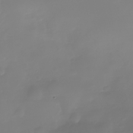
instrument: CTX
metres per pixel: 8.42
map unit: Nhe
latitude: -37.1242
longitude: -113.6694
